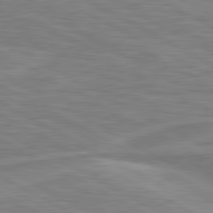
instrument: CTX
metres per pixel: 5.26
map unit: lApd
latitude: 80.9136
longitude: 173.5210
